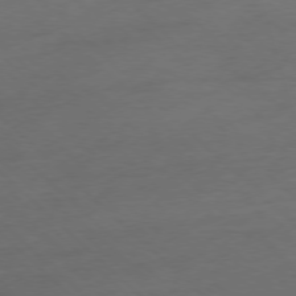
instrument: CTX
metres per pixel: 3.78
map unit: Ap
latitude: -77.8422
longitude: -79.6505
